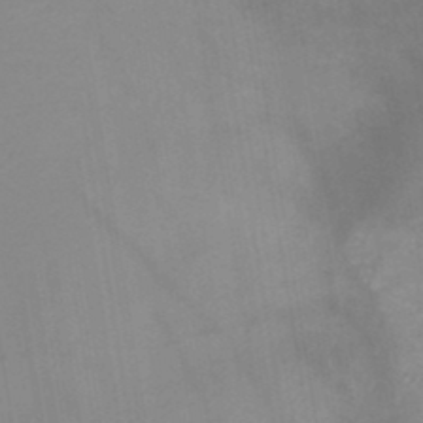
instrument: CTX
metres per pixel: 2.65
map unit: HNb
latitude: -44.9920
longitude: -45.1781
